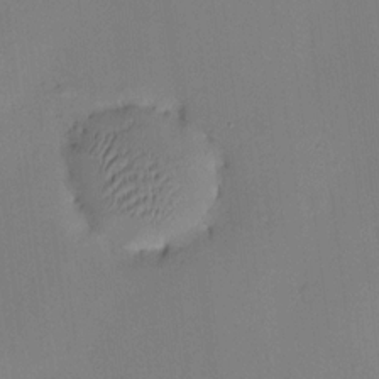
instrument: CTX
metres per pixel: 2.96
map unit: HNhu
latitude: 9.6883
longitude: 15.0865
